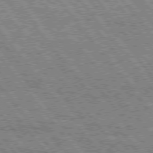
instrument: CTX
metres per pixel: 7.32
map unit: Hpe
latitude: 75.3293
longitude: -156.6679
